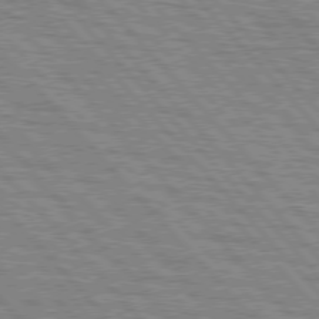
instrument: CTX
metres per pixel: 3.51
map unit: lApd
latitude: 76.8569
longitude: -72.3846
